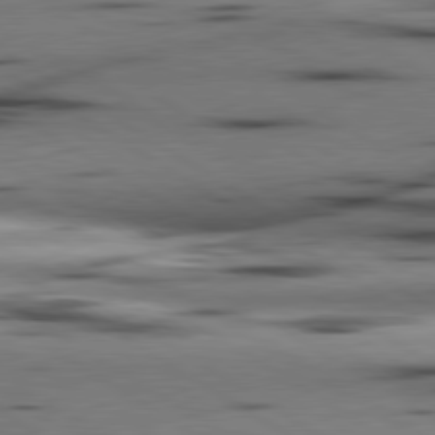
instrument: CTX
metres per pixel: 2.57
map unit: lApd
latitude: 80.4412
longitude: 161.4266
